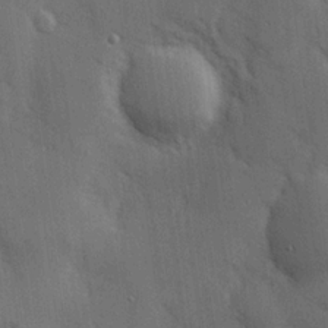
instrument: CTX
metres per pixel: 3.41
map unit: Hve
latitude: 19.4615
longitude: 150.9731
